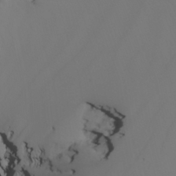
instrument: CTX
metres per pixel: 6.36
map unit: Nhu
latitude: -6.8408
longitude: -93.2726
